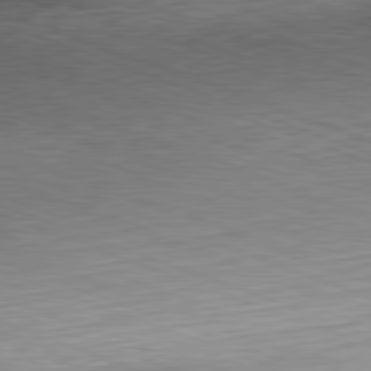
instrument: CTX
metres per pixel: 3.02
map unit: Hpe
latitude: -82.2550
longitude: 13.3510
